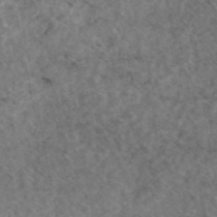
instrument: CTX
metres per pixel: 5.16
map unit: eAb
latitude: 45.4804
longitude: 115.0486
